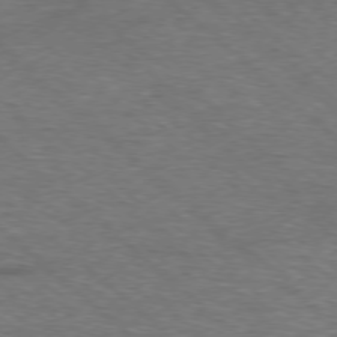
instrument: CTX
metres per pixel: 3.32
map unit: Hpe
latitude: -78.3495
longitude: 17.1620
